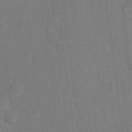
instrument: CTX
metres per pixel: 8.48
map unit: Ht
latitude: -9.8989
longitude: -36.0822
